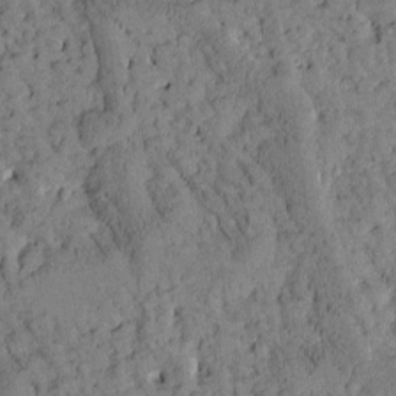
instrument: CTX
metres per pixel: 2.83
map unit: Htu
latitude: -3.4643
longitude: 173.8800
